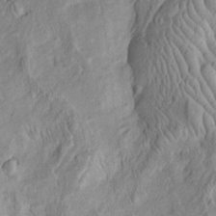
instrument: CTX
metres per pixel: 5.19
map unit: Htu
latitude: -5.7855
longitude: 153.0108
